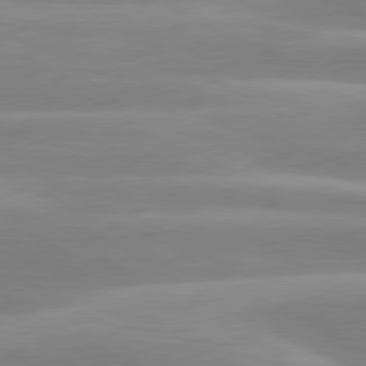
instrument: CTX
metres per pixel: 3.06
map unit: lApd
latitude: 80.1389
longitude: -134.1577
